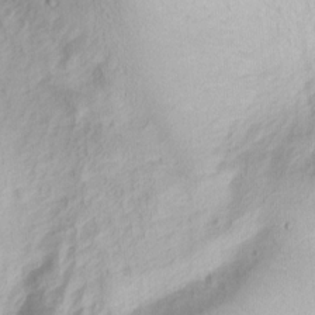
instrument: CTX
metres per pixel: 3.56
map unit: Nhu
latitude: -1.4644
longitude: -74.1011
